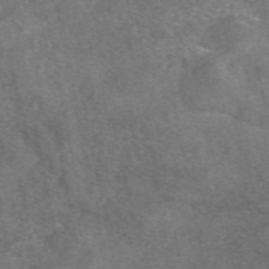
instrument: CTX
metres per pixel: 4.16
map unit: eAb
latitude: 47.9906
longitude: 108.1417
